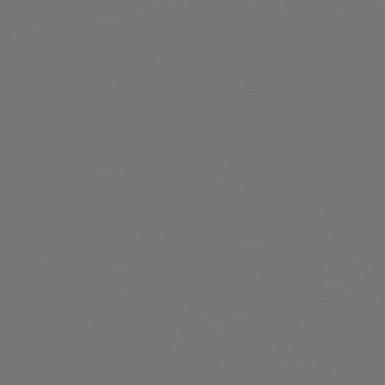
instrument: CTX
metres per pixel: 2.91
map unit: Hpe
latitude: -73.8611
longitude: 5.1431
